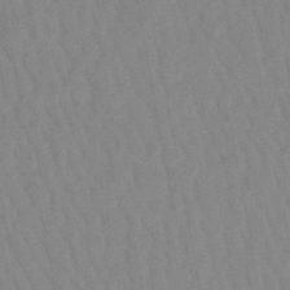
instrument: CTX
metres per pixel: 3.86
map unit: lHb
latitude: -48.3873
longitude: 71.8422
